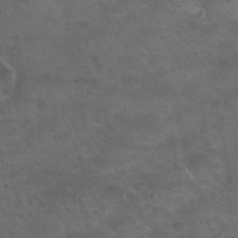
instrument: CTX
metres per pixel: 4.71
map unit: Nhu
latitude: 29.3481
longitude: -50.2522
